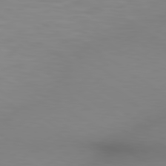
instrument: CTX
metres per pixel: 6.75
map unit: lApd
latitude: 80.0255
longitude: 121.3509
